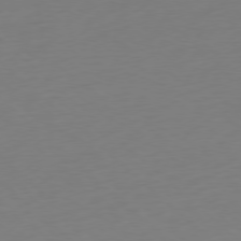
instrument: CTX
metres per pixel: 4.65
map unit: Ap
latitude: -78.1228
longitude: -67.7449
